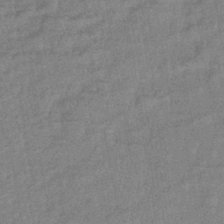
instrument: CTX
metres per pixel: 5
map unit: eHb
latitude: -42.3495
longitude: 82.1795
